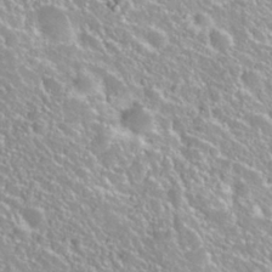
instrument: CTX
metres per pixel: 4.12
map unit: Nhu
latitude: 27.6883
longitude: -50.9702
